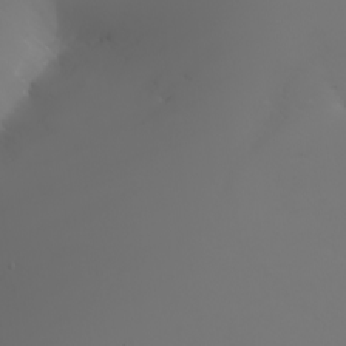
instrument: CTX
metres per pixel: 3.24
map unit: Nhu
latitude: -4.7841
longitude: -90.5924
